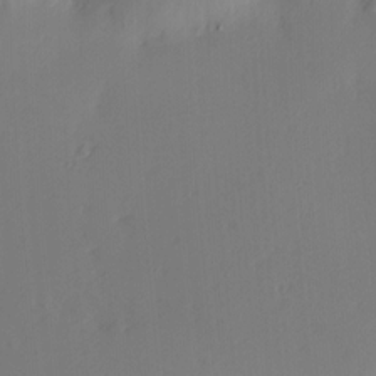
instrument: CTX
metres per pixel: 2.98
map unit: Hve
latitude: 13.2159
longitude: -90.8569
